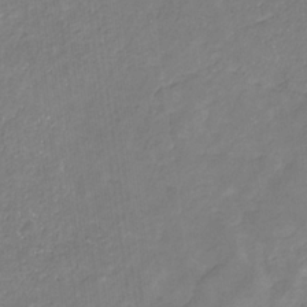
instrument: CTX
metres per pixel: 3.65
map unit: eHb
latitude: -31.2754
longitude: 67.3132
